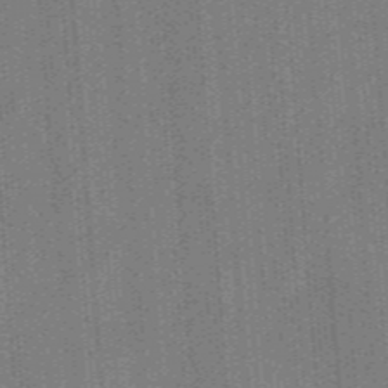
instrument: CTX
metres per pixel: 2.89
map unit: ANa
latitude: -38.1417
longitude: 94.8408
